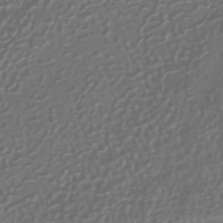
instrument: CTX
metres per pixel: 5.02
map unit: HNhu
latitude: -42.5951
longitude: 94.9730
